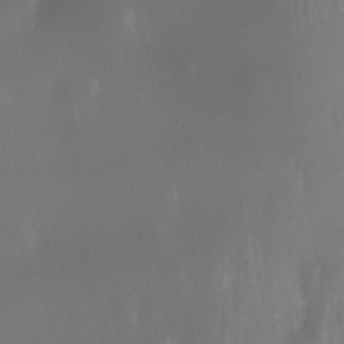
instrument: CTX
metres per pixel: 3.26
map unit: Nhe
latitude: -35.2187
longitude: -131.1781
